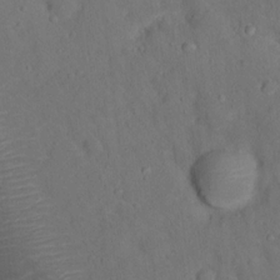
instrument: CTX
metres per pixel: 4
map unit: Nhu
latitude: 14.5546
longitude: -36.3467
